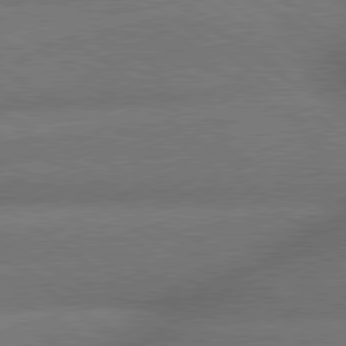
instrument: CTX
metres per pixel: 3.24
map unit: lApd
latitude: 79.6127
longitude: -153.1781
